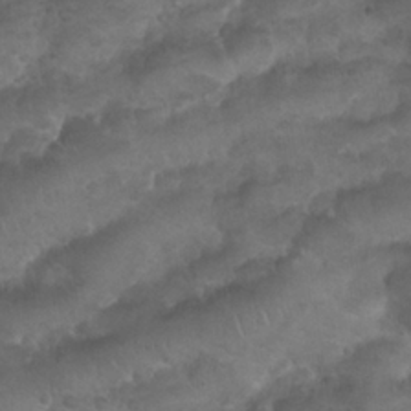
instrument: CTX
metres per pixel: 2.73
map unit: Nhu
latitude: 25.0458
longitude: -52.2523
